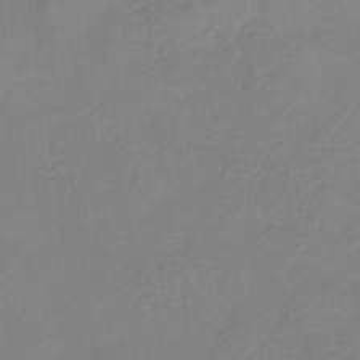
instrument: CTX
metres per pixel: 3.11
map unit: eHb
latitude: -32.8408
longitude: 74.8408
